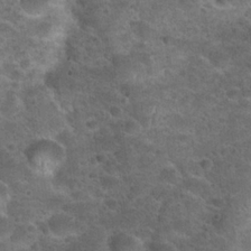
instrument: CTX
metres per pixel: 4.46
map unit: Hto
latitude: 23.4426
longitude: -49.8583
